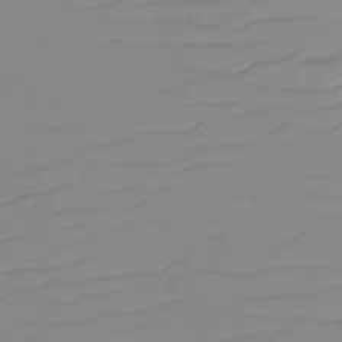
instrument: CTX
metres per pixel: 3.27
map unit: eHh
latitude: -6.4251
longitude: -80.1389
